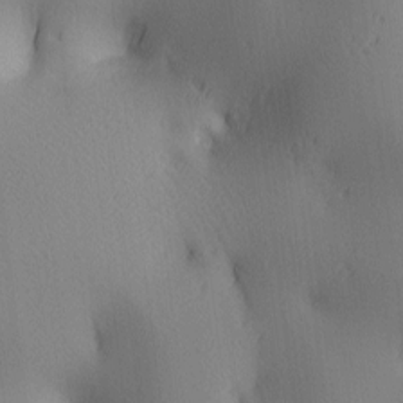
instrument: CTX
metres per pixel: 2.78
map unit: lAa
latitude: 3.5560
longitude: -117.0647
